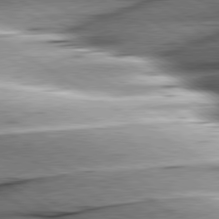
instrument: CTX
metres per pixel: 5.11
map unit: lApd
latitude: 79.8773
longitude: -156.3278
